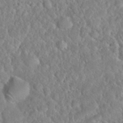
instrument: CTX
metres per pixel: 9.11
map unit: Nhu
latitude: 31.1026
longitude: -51.4804
